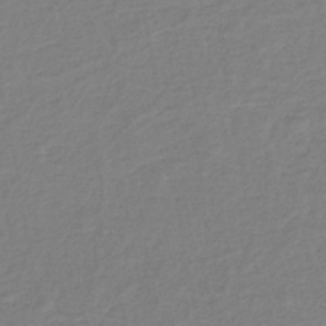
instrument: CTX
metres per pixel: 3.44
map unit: eHh
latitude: -45.5966
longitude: -29.2915
